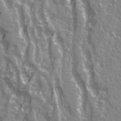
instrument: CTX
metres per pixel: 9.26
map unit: Ave
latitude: 21.0648
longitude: -133.1214
